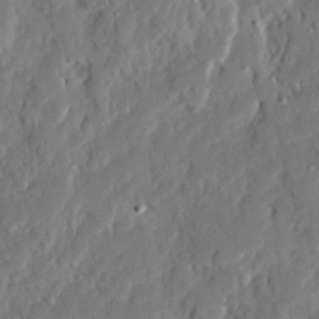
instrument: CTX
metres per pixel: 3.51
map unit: Ave
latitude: 22.5924
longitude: -130.0633
